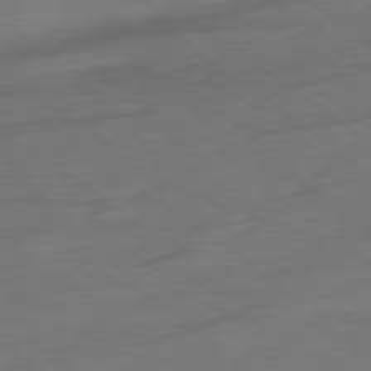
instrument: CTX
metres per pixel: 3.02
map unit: Ap
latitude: -78.7841
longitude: -77.4993
